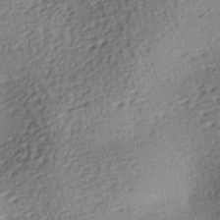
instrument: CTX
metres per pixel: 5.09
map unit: lAa
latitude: -8.3117
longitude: -125.5749
